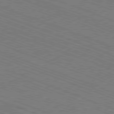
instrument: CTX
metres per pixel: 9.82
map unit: Ap
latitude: -81.2754
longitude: -74.8758
